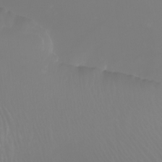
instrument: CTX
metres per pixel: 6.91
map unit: Nhu
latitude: -4.6329
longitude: -73.5749
